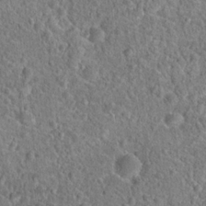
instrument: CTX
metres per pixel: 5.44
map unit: Hto
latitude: 19.1025
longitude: -42.8191
